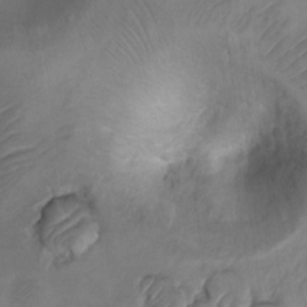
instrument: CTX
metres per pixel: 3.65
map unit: Ht
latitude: 4.9703
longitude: -29.9528
